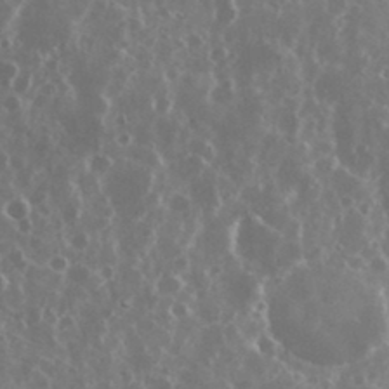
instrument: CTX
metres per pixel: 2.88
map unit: eHh
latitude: 34.9135
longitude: -58.4979
